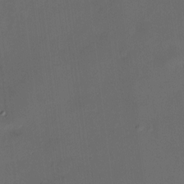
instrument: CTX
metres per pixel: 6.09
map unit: HNhu
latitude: 8.3656
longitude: 10.0661
